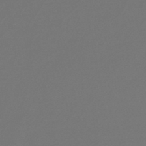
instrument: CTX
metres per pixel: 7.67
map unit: lHb
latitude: -46.9919
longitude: 66.4818
